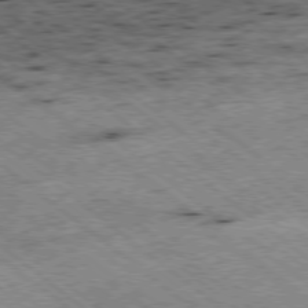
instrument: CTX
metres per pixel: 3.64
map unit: Ap
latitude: -78.6896
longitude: -51.1592
